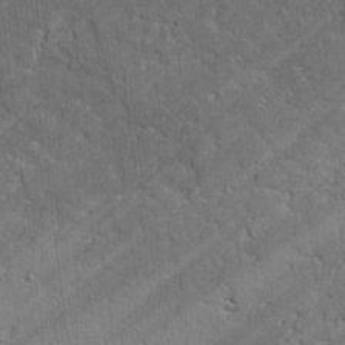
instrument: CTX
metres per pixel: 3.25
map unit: lAvf
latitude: -0.9731
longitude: -105.8962
